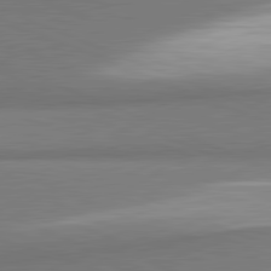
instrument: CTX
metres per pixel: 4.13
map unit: lApd
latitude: 81.8205
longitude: 160.3873
